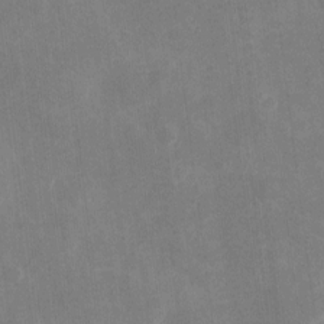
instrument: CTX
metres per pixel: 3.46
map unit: eHh
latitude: 4.4601
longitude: -72.6302
